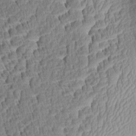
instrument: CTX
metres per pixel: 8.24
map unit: Aa
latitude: 8.2901
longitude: -133.1403
